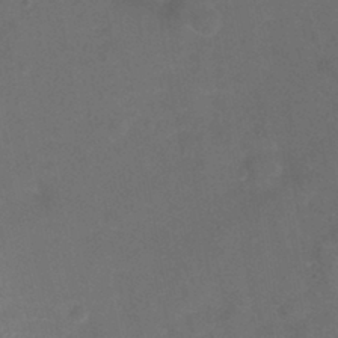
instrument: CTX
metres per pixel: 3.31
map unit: Ht
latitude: -0.6708
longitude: -33.1214
